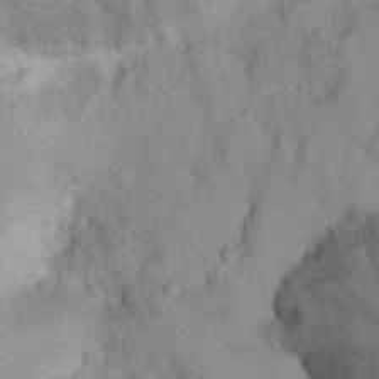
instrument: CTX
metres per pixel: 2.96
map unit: Ht
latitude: 14.7436
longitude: -37.8017
